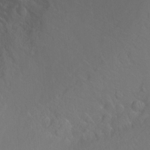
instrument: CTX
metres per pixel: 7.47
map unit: Ht
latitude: -7.3698
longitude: -37.1781
